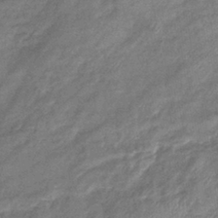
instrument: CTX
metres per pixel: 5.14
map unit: eHb
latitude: -39.1242
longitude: 78.1039
